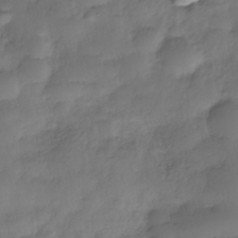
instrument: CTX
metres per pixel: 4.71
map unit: Nhe
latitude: -37.9367
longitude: -147.1970
